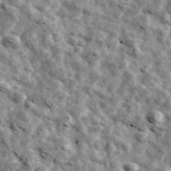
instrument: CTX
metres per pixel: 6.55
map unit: Ave
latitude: 42.5735
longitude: -107.8394
